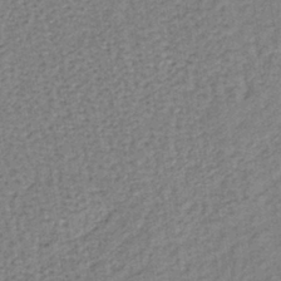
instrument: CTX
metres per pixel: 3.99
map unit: lHb
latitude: -39.0298
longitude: 62.4251
